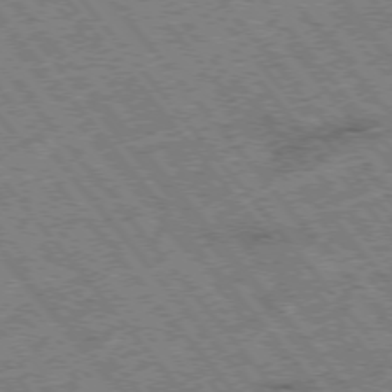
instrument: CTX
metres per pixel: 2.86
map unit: Hpe
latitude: -75.6911
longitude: -20.1389
